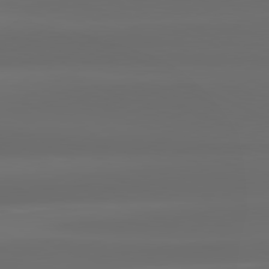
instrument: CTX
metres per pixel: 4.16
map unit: lApd
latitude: 80.7624
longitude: -137.6505
